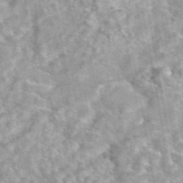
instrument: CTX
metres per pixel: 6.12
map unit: eAb
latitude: 44.4223
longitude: 109.3132
